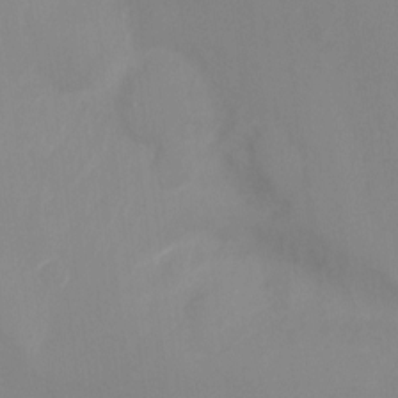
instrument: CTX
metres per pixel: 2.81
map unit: Ht
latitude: -10.5952
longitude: -33.5938
